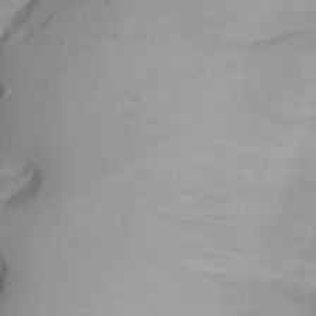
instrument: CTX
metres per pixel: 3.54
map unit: Aa
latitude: 24.8380
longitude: -131.9717
